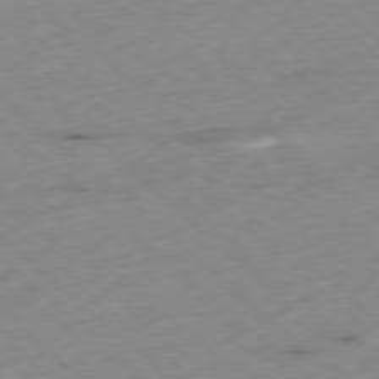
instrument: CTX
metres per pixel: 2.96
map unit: Ap
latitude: -78.1605
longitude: -60.2333
